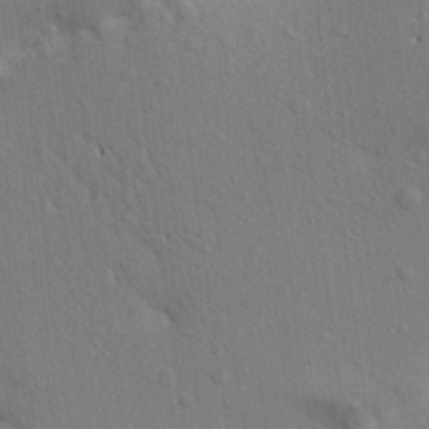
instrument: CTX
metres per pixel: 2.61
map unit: Aa
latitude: 19.4237
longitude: -149.7450
